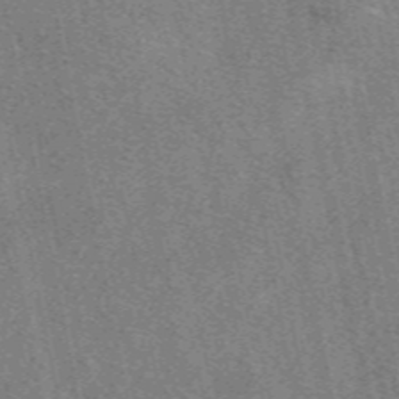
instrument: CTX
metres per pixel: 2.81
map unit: eAb
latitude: 48.8569
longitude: 109.4076
